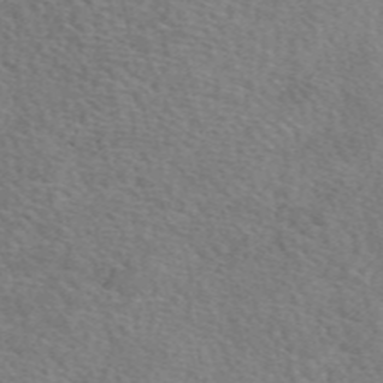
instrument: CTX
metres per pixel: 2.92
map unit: eAb
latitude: 49.5749
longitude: 113.3510
